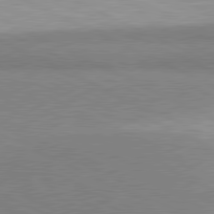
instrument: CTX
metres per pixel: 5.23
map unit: lApd
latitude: 81.0269
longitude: 156.3873
